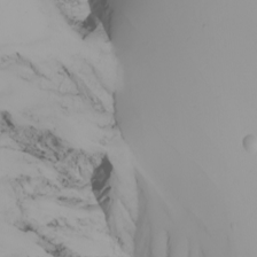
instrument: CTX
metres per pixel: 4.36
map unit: Nhu
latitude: -5.8800
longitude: -94.4979
